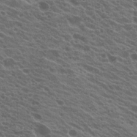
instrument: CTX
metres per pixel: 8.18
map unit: Hto
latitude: 20.9892
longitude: -35.2537
